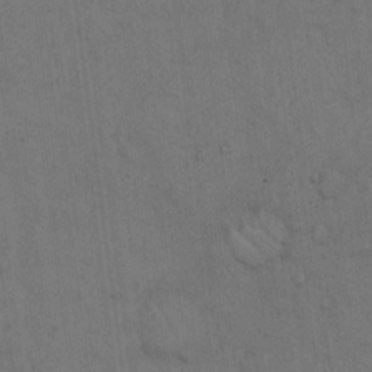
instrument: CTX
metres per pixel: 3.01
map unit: Hto
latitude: 15.1970
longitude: -61.3292
